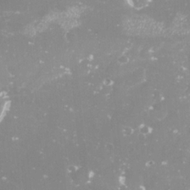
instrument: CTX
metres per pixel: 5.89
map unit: Nve
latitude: -18.1039
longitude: -59.1781
